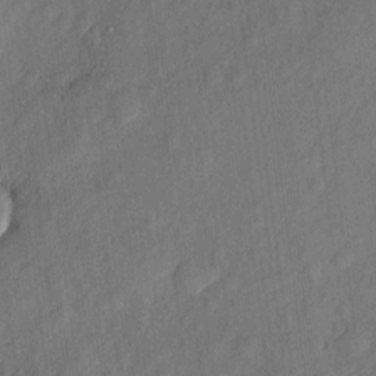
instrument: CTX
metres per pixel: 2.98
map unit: eHh
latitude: 5.1781
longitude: -73.1593
